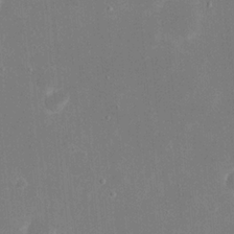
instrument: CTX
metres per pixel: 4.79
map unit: eHh
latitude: 20.5546
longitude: -68.0822
